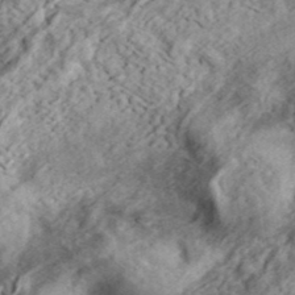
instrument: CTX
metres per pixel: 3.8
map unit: eHh
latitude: 37.1781
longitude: -79.7828
